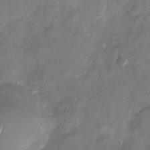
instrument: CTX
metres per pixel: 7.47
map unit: Nhu
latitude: -28.4440
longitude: -72.3090
